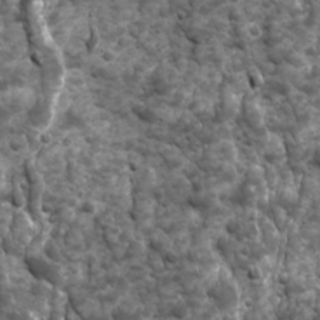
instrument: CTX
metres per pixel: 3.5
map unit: Ave
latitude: 16.6679
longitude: -132.9514
